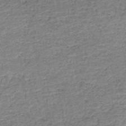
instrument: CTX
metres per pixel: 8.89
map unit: HNb
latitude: -50.7652
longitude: -49.6316
